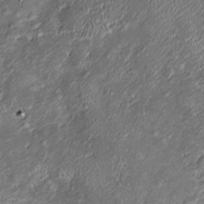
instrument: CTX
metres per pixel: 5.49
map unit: Htu
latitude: -6.8975
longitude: 159.7478
